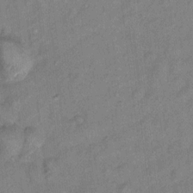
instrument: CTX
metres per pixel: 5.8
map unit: Hto
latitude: 7.8394
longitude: -37.2915
